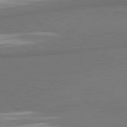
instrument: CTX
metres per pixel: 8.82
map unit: lApd
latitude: 81.1592
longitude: 175.5399
